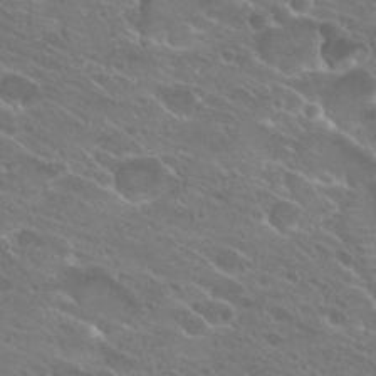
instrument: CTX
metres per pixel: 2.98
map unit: Hto
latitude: 24.7435
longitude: -38.0255
